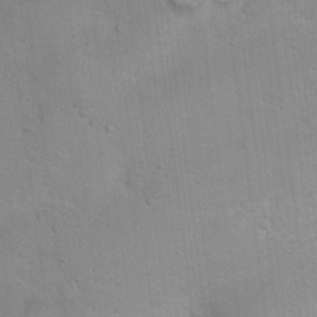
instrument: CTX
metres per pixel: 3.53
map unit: Hto
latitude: 15.6316
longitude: -40.3845
